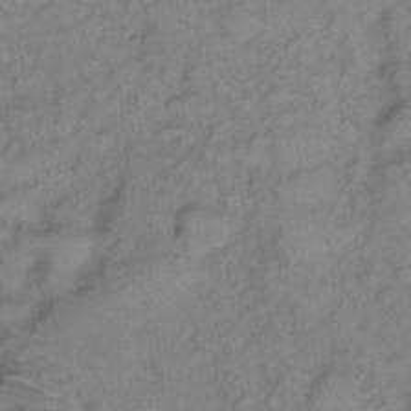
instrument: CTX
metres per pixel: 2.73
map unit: Hto
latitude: 6.0444
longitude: -61.3104
